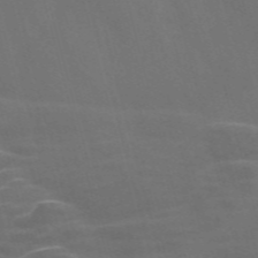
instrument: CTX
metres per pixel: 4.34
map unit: Nve
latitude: -57.8800
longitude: 65.0487
